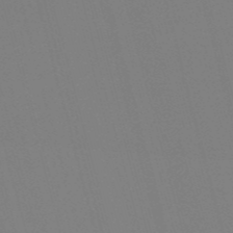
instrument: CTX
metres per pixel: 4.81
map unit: eHb
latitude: -50.4062
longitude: 75.4266
